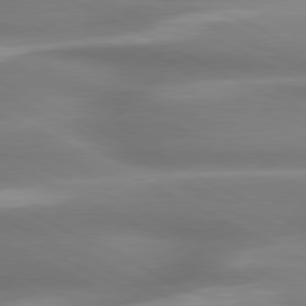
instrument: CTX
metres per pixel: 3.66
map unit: lApd
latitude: 79.4805
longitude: -120.5168
